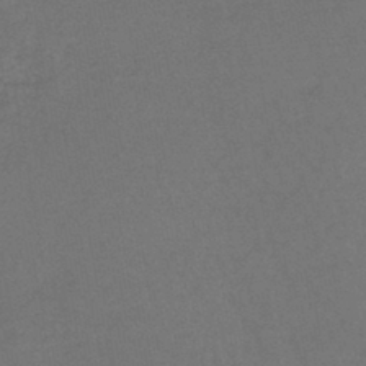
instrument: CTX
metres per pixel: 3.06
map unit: lHb
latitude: -43.3887
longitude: 73.4265
